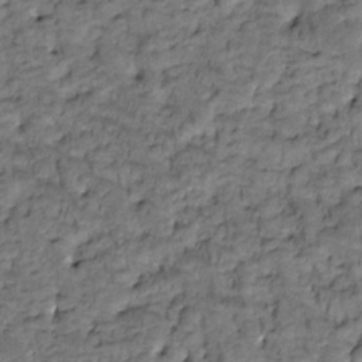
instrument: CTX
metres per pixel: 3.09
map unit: Htu
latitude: -3.4832
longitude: 173.5966
